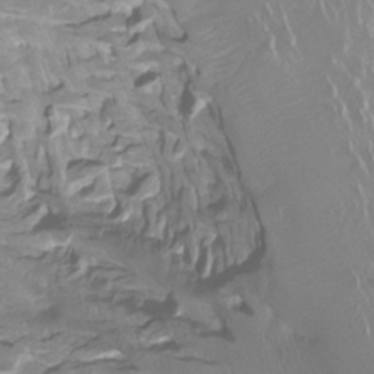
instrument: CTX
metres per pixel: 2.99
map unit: Aa
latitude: -3.7666
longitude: -71.9339
